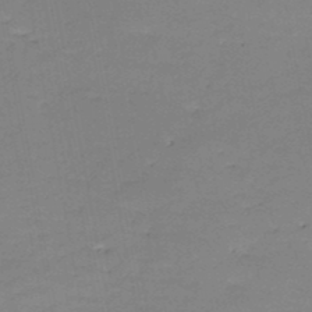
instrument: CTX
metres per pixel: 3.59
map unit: HNb
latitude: -48.2929
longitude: -39.7072
